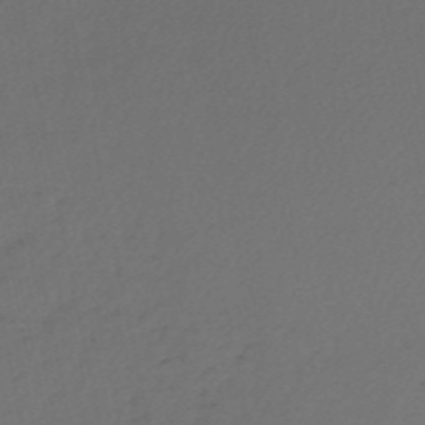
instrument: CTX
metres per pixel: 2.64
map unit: eHh
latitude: -53.0108
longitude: -24.6679
